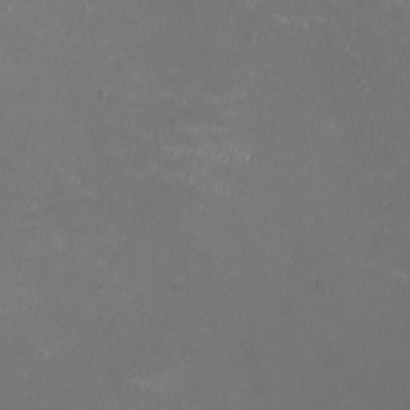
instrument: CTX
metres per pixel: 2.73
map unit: HNhu
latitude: 1.0647
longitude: -2.8758
